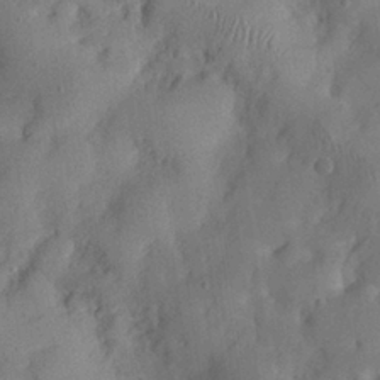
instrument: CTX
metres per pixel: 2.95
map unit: Nhu
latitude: 25.8394
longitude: -73.1781
